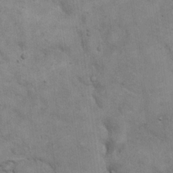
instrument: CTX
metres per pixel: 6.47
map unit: eHh
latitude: 19.0269
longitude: -61.3670
